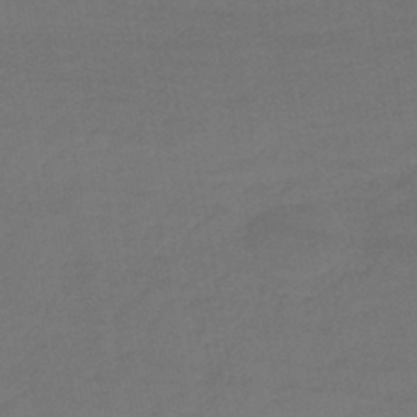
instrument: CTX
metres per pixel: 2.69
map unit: lHb
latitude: -43.1053
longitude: 74.0094
